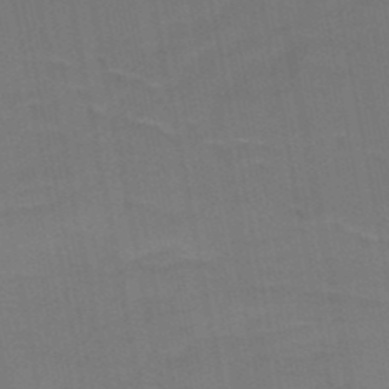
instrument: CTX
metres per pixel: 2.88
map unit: HNb
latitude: -48.6330
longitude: -48.1767
